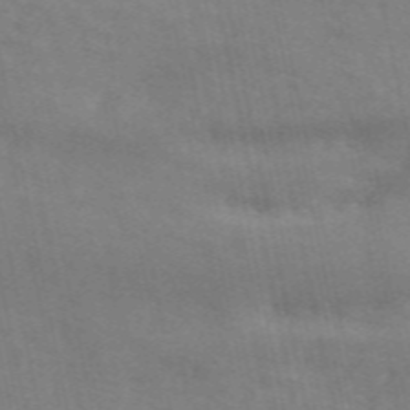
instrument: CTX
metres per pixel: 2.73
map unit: ANa
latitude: 50.6679
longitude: -81.7450
